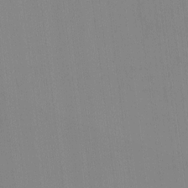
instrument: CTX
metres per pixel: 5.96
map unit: HNhu
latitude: -1.5211
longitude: -6.6679
